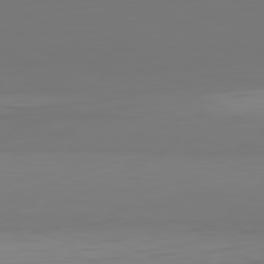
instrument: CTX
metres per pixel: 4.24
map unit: Hpe
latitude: -81.9745
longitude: 7.0675
